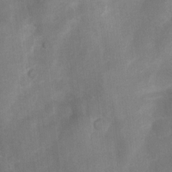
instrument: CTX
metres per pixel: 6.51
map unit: Nhu
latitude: 8.3278
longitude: -22.4223
